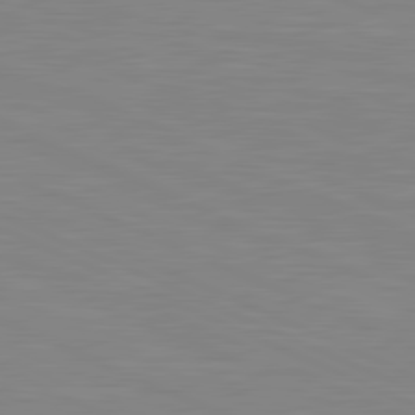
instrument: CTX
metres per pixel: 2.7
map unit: lApd
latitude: 81.3671
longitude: -168.7624
